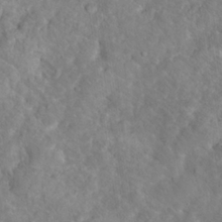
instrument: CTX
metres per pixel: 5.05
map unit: Hto
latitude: 17.6316
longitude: -38.1389
